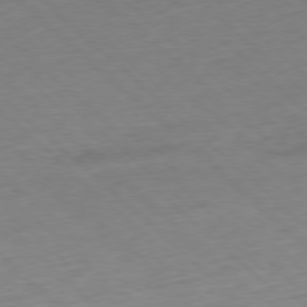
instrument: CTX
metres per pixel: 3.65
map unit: Ap
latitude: -77.9745
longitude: -60.4979
